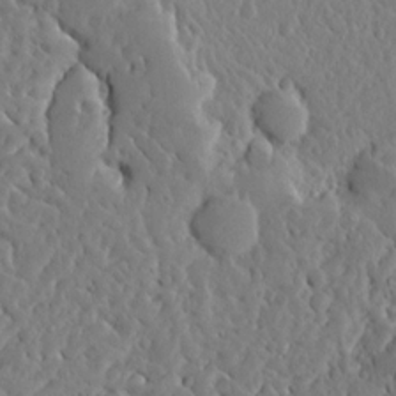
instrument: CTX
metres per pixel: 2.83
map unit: Ave
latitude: 12.8380
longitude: -136.4790
